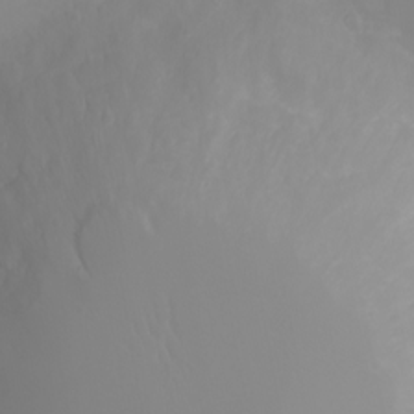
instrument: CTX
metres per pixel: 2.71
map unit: eHh
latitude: -2.4062
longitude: -75.8961
